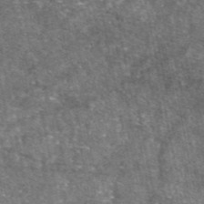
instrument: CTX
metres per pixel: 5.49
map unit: eAb
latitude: 47.0648
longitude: 121.8989
